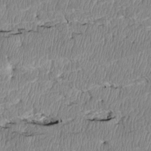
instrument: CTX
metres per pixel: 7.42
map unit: Htu
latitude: 4.0255
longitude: 151.1053
